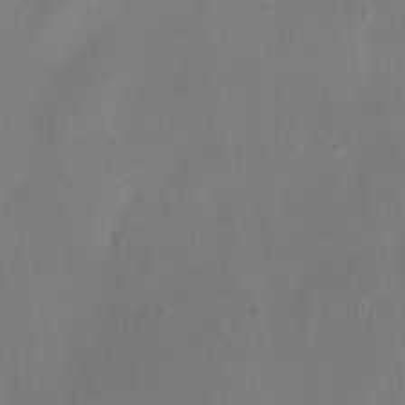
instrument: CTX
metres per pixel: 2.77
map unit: HNhu
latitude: 7.8016
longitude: -3.7260
